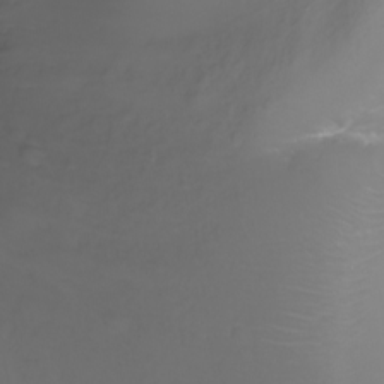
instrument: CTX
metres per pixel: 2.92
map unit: Nhu
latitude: -7.9178
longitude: -73.2537
